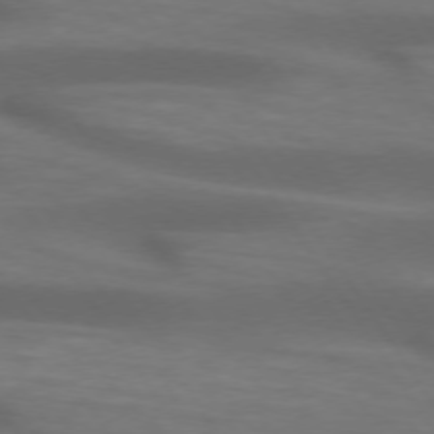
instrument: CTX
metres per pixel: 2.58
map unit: lApd
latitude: 74.0255
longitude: -52.4412
